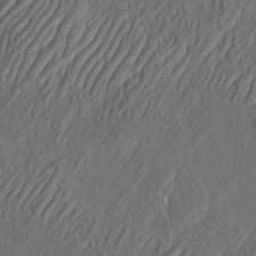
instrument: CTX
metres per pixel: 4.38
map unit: eHh
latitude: 4.4034
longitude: -77.5938
